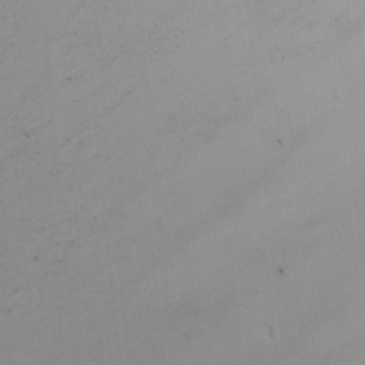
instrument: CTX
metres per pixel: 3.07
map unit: Nhu
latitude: -7.1053
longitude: -93.5371
